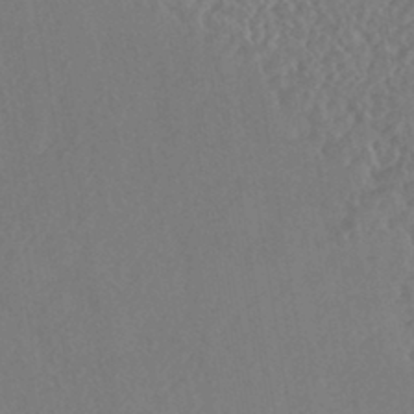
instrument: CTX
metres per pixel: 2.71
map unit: HNhu
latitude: -43.5777
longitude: 94.8597
